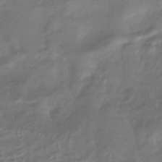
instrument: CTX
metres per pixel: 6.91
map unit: HNhu
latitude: -41.8800
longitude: 94.8030
